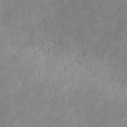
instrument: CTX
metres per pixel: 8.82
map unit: eHb
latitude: -31.9178
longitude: 71.5399
